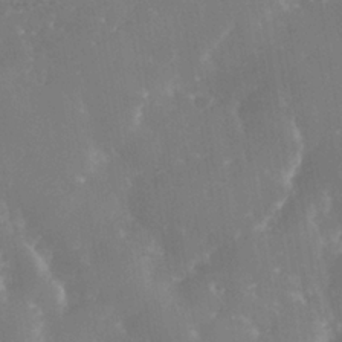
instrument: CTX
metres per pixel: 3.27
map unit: Nhe
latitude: -38.1984
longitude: -117.4615
